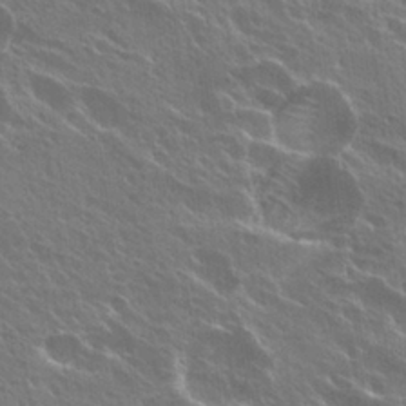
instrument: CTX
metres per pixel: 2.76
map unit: Hto
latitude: 27.6883
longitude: -41.0269
